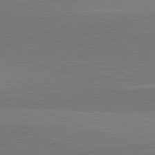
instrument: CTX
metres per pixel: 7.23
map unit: lApd
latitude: 82.1577
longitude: 137.8422
